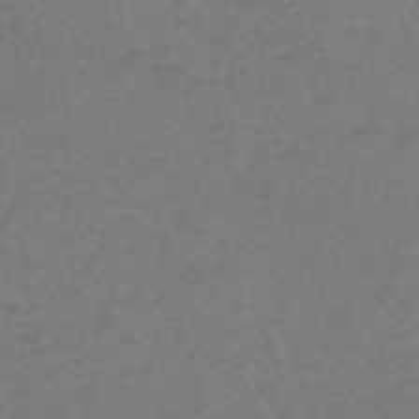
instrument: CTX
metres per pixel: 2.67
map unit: HNb
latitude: -52.8030
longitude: -51.3103
